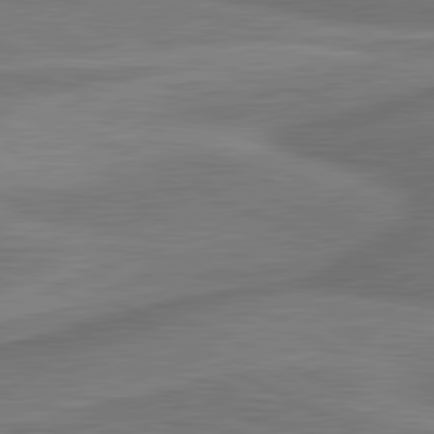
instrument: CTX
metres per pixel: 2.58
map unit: lApd
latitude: 81.2726
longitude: 172.3495
